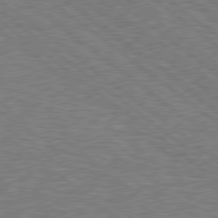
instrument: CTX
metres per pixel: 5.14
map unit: Hpe
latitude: 78.7247
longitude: -170.8947
